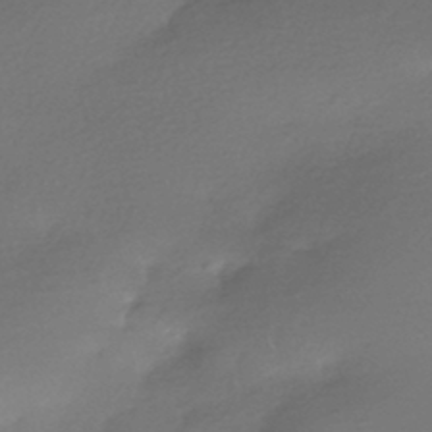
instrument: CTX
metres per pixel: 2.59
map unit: HNhu
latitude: -42.9919
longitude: 94.8030
